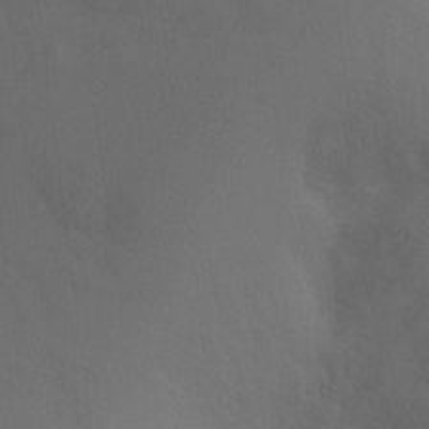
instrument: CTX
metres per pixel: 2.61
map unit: Ht
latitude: -9.0864
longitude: -28.6112
